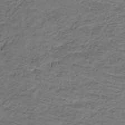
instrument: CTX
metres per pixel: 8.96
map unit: lHb
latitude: -32.1417
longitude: 65.5210
